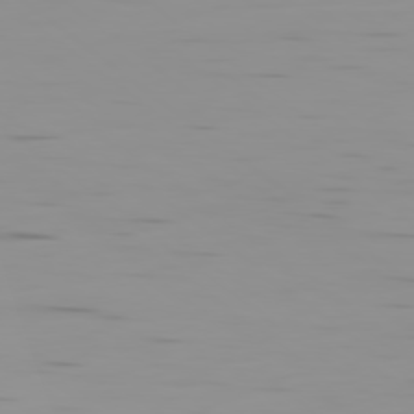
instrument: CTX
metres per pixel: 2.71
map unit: Ap
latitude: -79.4076
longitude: -71.1403
